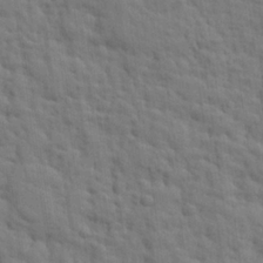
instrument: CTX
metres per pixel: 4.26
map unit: eHh
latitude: 25.1592
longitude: -79.5749
